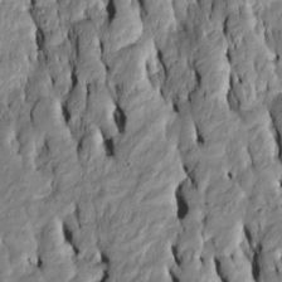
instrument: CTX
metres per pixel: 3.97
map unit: Htu
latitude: -7.1242
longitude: 144.6141
